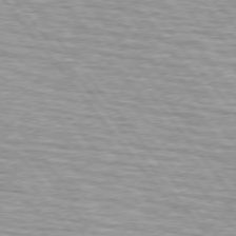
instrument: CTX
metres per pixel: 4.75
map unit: lApd
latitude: 75.0836
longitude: -76.2522
